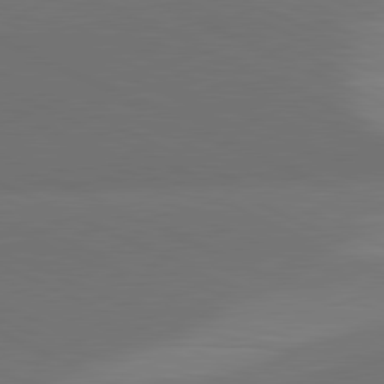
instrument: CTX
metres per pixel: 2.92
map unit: lApd
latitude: 81.1970
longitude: 137.3698
